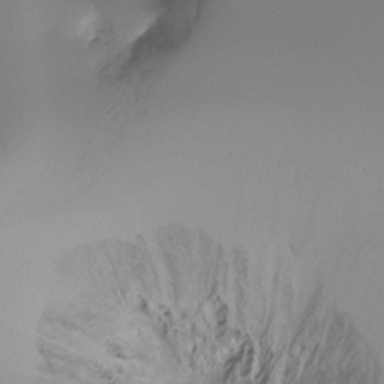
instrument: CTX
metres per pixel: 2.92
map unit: Ht
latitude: -16.7086
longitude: -45.2537
